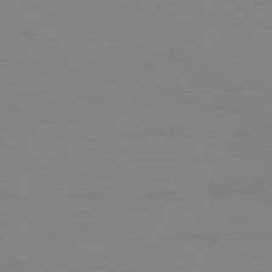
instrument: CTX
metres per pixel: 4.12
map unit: Ap
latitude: -78.4251
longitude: -95.2915
